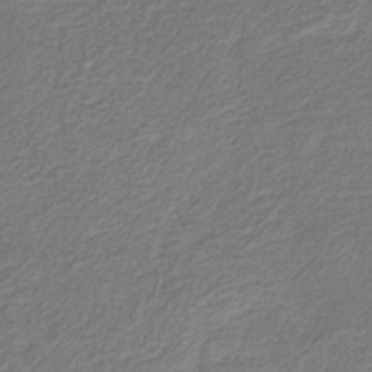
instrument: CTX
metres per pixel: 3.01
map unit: eHb
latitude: -30.7085
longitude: 71.0109
